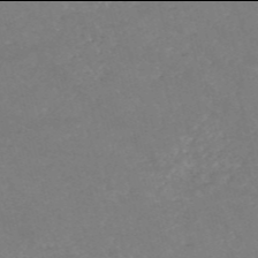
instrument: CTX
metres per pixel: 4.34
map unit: HNb
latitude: -54.0094
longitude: -36.2523
